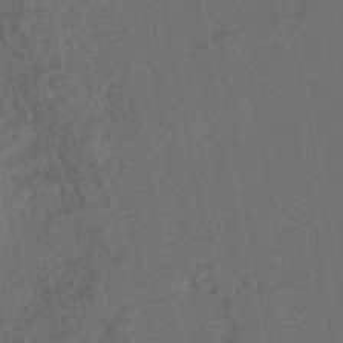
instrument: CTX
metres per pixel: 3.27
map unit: HNhu
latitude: -47.5399
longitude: 99.1242
